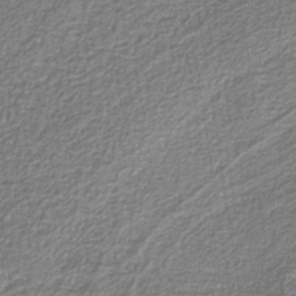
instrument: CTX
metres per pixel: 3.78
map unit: eAb
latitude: -39.2565
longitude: 52.2550
